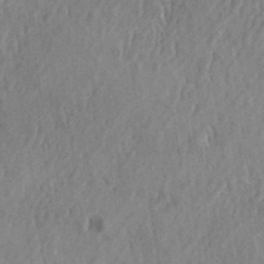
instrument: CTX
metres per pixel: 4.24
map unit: eHh
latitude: 33.6694
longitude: -132.7813
